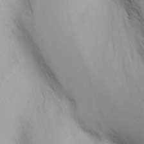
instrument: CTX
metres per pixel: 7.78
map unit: Nhu
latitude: -3.0297
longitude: -72.6869
